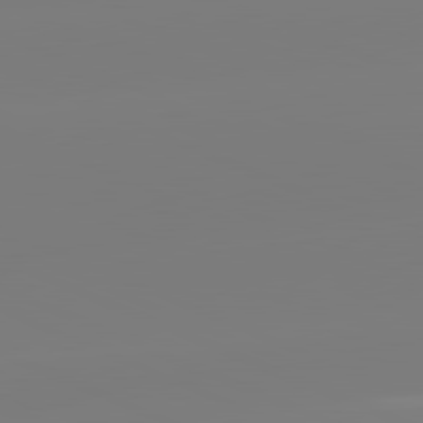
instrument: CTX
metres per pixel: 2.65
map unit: lApd
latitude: 81.7450
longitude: -158.4223
